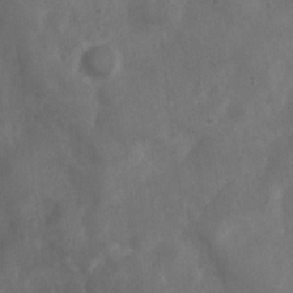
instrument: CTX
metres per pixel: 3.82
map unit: Nhu
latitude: 6.3845
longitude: -19.9717
